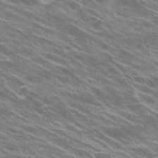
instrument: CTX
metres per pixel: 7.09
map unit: Hto
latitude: 23.5560
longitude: -37.2915
